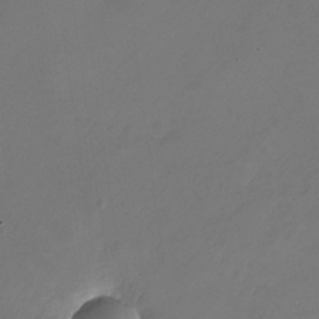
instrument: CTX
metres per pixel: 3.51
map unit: Nhu
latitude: -23.6344
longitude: -69.9528
